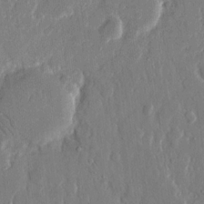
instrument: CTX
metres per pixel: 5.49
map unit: eHh
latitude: 14.2334
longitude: -70.4412
